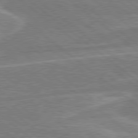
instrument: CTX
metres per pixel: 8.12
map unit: Hpe
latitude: 78.5168
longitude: -153.6505
